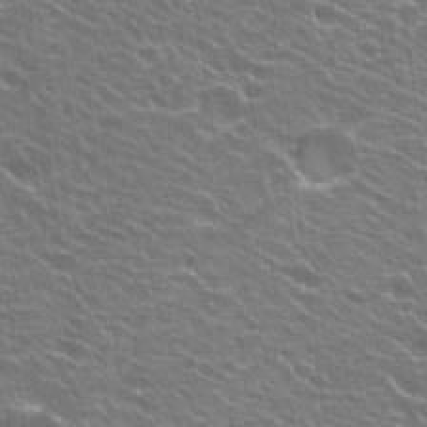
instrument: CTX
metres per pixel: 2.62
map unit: Hto
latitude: 25.0458
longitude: -30.2145
